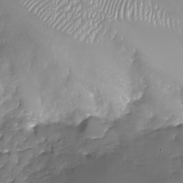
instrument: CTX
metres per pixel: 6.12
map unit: Nhu
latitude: -29.7100
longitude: -64.1956
